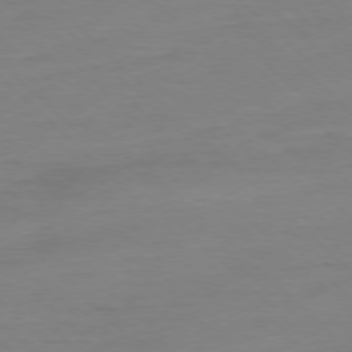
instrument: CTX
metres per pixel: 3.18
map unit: Ap
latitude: -77.6344
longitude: -81.8394
